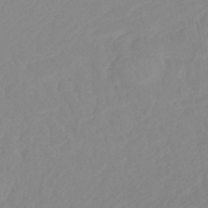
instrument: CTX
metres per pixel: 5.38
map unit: lHb
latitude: -41.5210
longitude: 77.8233
